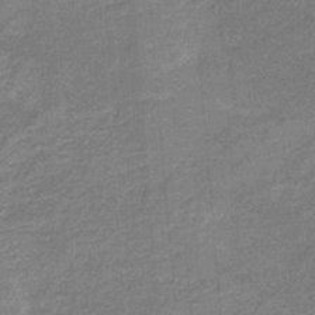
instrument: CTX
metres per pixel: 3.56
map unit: HNb
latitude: -31.7099
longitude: 60.9920
